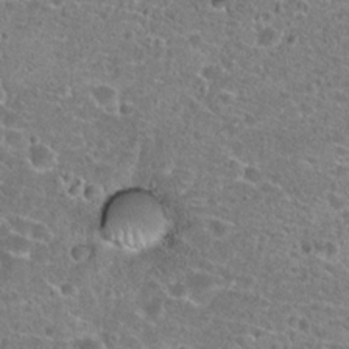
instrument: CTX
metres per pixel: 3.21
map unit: Hto
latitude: 20.8569
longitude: -42.1767
